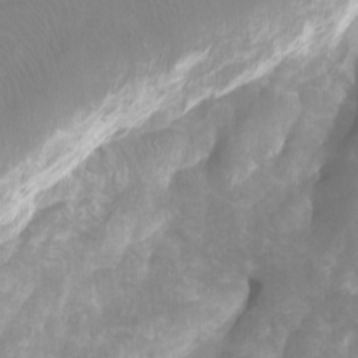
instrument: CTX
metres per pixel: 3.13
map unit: Htu
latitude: -7.1431
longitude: -48.5357
